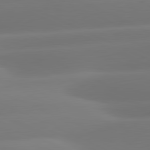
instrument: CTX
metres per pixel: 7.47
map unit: lApd
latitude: 81.1592
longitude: -160.1767
